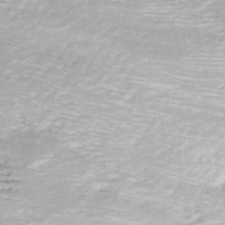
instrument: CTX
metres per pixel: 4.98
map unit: ANa
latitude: -44.5574
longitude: 105.2376
